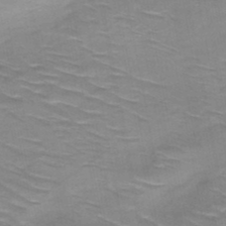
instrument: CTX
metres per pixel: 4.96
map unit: HNb
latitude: -47.6533
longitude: -48.3845
